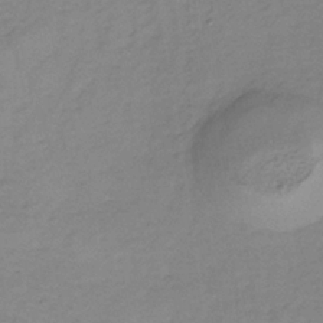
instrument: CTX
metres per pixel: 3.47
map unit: lHb
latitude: -34.0850
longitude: 66.5763
